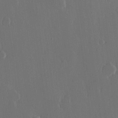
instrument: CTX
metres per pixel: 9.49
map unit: Hve
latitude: 22.5735
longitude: 146.7463
